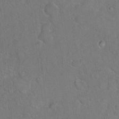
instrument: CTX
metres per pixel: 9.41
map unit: Hto
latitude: 15.4049
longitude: -40.5356
